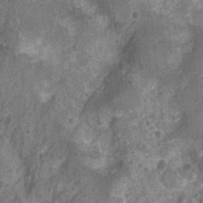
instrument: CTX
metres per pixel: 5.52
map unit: Nhu
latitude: 7.4426
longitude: -20.3278
